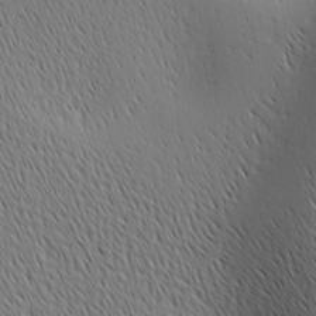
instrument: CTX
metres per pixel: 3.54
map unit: Ave
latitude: 1.7449
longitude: -115.3481
